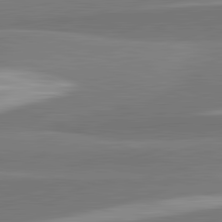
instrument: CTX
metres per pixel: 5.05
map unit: lApd
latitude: 82.4978
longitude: 150.8597
